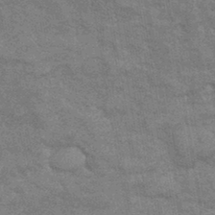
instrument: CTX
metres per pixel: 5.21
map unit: eHb
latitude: -43.9178
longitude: 86.3495
